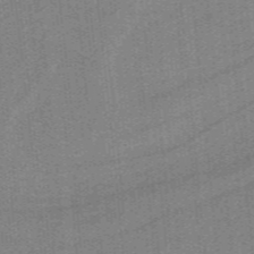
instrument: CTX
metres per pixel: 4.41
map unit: HNb
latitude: -38.8219
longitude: 53.7288
